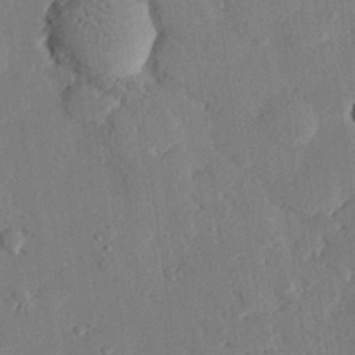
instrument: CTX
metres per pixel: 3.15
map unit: eHh
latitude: 26.7435
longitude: -81.3104
